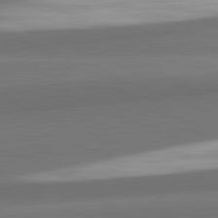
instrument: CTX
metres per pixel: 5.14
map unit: lApd
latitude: 82.2144
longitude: 153.8611
